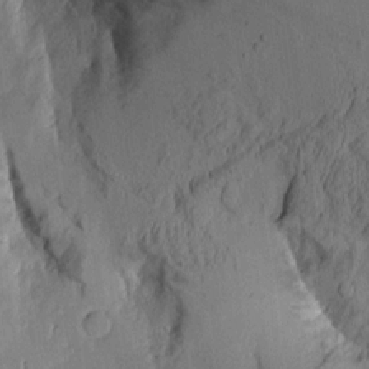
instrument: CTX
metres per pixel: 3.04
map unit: Aa
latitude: 9.4804
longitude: -127.4427
